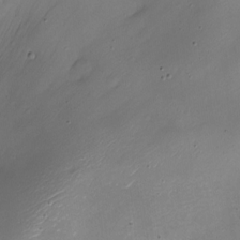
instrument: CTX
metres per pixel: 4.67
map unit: Nhe
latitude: -19.8989
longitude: 144.5574
